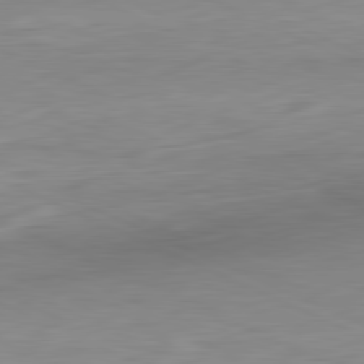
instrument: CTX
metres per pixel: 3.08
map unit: Ap
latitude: -82.1606
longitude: -76.8569
